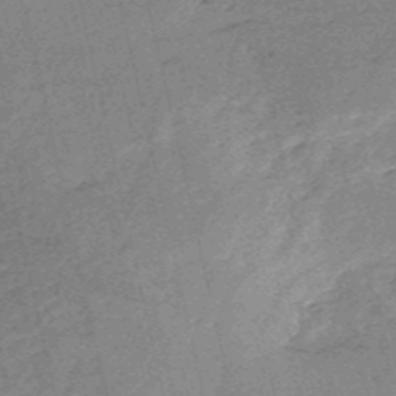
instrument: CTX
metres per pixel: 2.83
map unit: HNb
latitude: -53.7099
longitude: -40.4034
